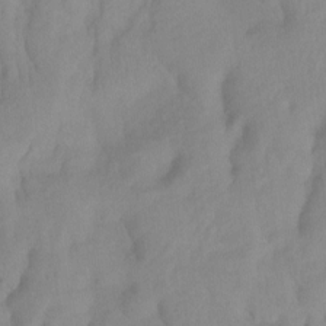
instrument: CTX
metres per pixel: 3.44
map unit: Ht
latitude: -14.2551
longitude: -56.4789
